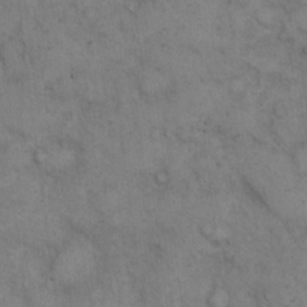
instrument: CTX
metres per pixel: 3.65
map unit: eHh
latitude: 13.3671
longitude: -62.9892
